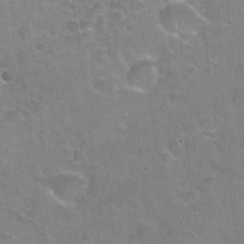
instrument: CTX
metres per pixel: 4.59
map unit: Hto
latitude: 22.4034
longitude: -51.5182
